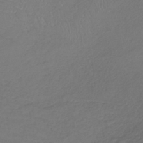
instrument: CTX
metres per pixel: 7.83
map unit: lHb
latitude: -39.4455
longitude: 70.4440
